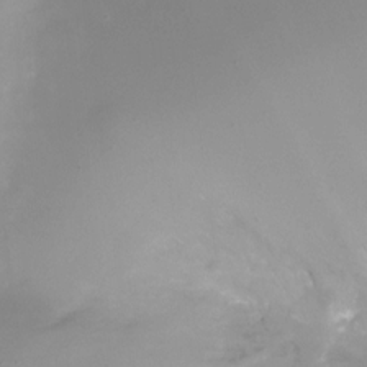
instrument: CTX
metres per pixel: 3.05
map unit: Ht
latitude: -10.1228
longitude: -29.5749
